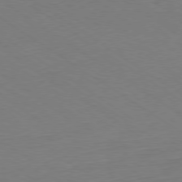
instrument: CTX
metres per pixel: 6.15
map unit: Ap
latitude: -79.4832
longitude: -56.5356
